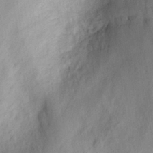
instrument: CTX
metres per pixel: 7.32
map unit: eHh
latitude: 30.0633
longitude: -73.3860
